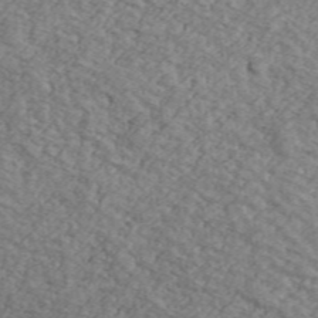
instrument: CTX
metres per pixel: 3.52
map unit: Ave
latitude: 41.1592
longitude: -110.3090
